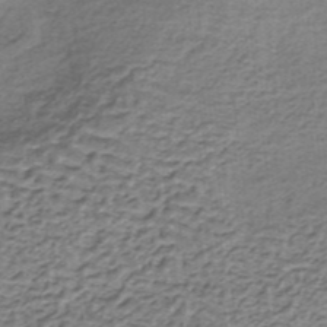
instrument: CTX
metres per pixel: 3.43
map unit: lHb
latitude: -36.4062
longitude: 60.6141
